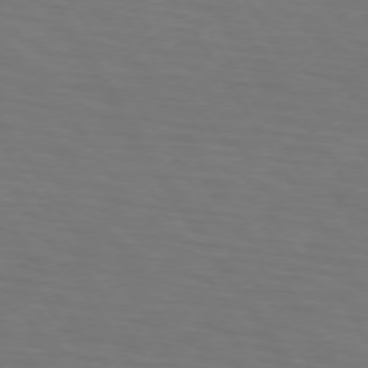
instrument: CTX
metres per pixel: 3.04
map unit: lApd
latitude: 73.2537
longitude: -75.3860
